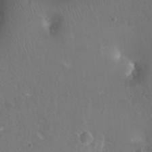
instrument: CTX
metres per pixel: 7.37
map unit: Nhu
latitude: 3.8583
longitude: -15.3293
